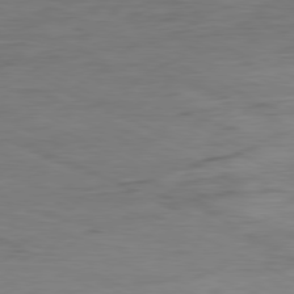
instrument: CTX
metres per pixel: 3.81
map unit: Ap
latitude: -80.6141
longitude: -82.3656
